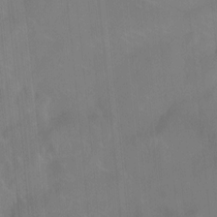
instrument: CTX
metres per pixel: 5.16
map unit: Htu
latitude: -14.6897
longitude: -46.3657
